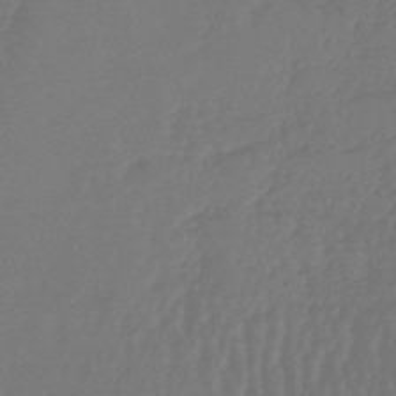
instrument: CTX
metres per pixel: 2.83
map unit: lHb
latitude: -45.5021
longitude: 69.1431
